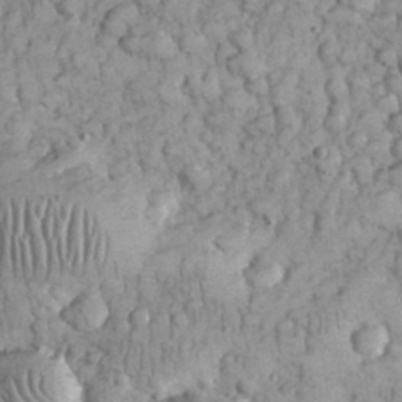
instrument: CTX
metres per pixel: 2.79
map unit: eHh
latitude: 32.5924
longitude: -65.3482
